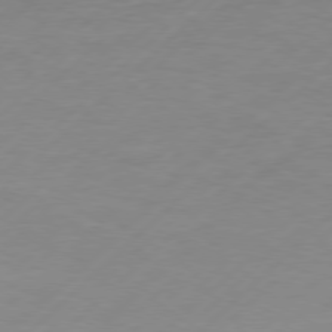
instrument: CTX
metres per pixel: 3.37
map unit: Hpe
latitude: 76.7246
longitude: -163.9717
